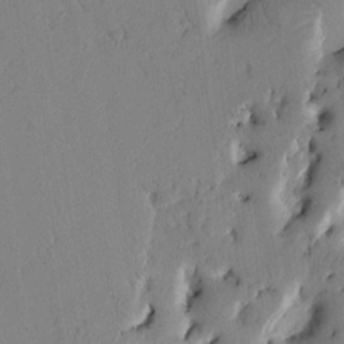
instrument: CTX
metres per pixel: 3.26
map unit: Htu
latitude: 2.4601
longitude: 177.1431
